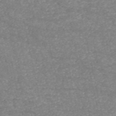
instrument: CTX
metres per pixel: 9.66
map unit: HNb
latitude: -54.1039
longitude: -38.6868
